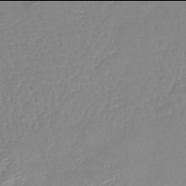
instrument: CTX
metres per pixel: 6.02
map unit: lHb
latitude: -42.0094
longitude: 77.5777
